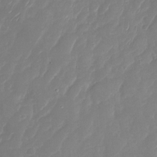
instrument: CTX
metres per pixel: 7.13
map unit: Nhu
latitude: -28.5952
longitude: -65.3293
